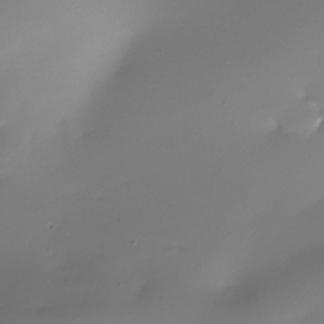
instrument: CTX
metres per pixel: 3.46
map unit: Nhe
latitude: -36.1039
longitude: -117.5182
